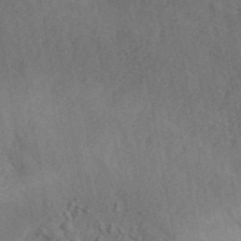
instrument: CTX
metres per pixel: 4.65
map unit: ANa
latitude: 42.7057
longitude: 50.7652
